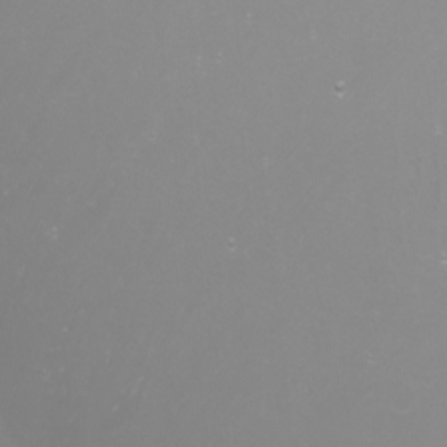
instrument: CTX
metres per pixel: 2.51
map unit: Nhu
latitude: -7.0675
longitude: -79.7261
